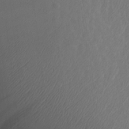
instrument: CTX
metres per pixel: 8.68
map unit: Aa
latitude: 25.4048
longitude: -143.5371
